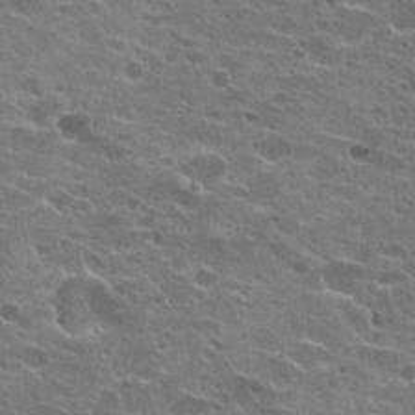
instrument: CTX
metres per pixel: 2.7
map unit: Hto
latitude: 22.0822
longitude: -42.4979
